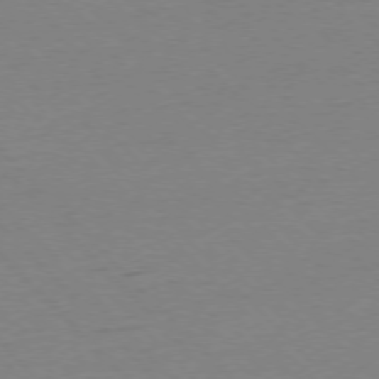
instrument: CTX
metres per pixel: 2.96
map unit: Ap
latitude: -76.6896
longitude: -92.5356
